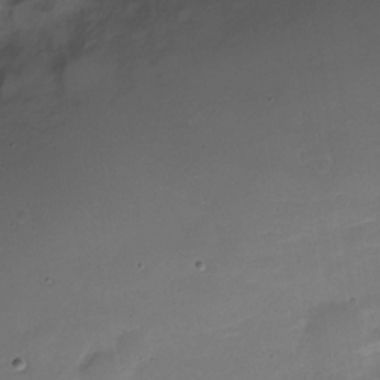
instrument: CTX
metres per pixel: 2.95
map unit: Nve
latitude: -21.5210
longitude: 105.6722
